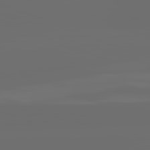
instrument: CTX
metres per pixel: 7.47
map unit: lApd
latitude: 82.0444
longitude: -165.4804
